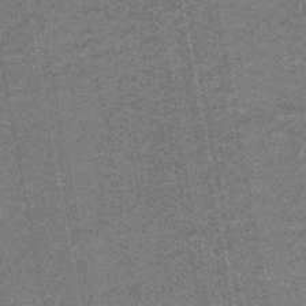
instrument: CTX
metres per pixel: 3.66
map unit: lHb
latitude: -43.3320
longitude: 56.2361
